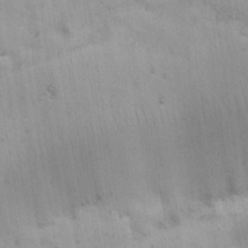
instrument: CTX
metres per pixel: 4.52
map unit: Nhu
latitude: 25.8583
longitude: -70.4979
